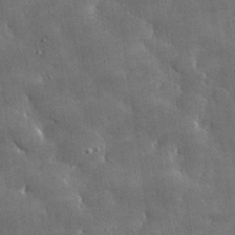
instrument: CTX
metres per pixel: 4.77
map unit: lHvf
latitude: 31.8017
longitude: -92.5545
